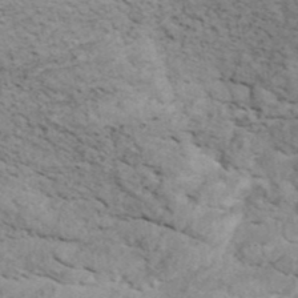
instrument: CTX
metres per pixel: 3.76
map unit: ANa
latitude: 42.8569
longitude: 54.2929
